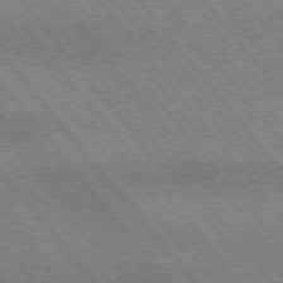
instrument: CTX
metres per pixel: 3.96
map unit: lApd
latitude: 75.2537
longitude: -49.1970
